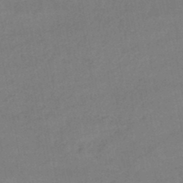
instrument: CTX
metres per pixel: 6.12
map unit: lHb
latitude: -45.6911
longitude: 62.0094
